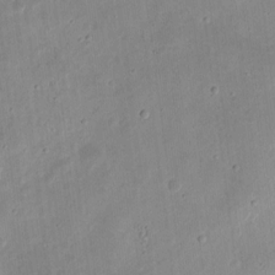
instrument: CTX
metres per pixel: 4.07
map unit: eHh
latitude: 9.0081
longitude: -72.2334
